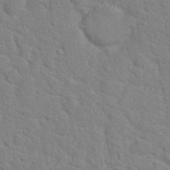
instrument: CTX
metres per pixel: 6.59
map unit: Hto
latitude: 18.2900
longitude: -34.8569
